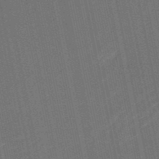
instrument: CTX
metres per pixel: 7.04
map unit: HNb
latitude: -52.0472
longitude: -48.9514
